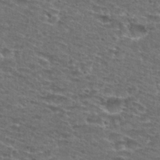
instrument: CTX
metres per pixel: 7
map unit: Hto
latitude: 28.4601
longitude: -49.0458
